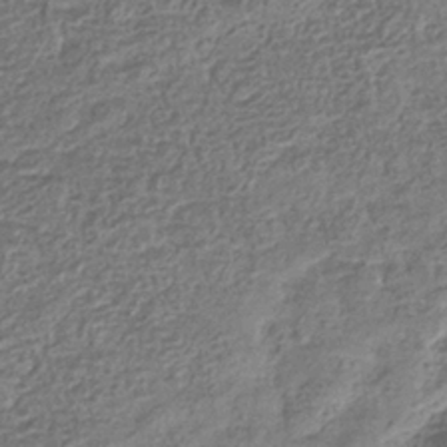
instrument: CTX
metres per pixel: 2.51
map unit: eHb
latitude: -35.5966
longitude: 80.0850
